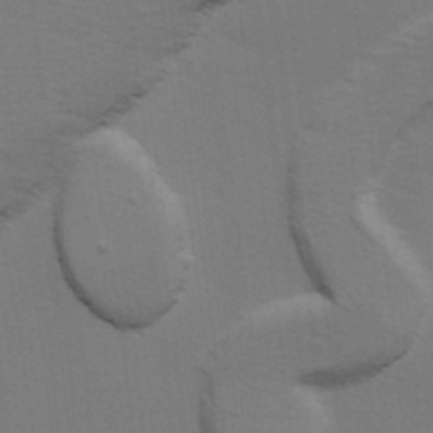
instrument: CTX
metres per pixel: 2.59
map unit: Ave
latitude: 14.1578
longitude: -102.4034
